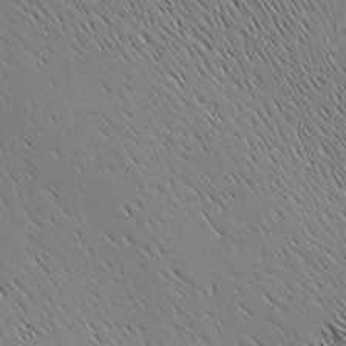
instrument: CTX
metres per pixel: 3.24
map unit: Ave
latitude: 1.8772
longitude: -115.1214
